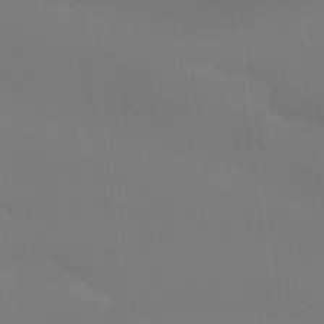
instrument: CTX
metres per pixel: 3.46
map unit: Ht
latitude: -16.0472
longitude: -50.5545
